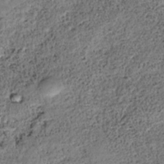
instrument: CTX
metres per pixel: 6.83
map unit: HNhu
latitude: -36.2739
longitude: 33.3699
